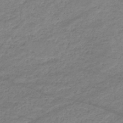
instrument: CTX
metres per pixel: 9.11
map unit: eHb
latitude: -37.5777
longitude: 75.5966
